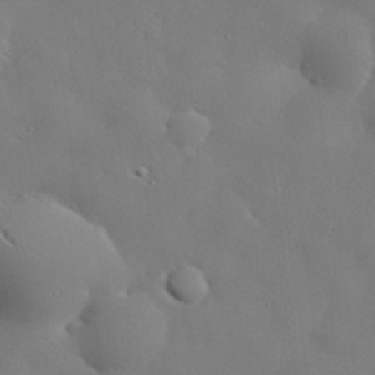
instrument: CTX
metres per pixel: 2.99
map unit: eHh
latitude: 30.1389
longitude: -82.4412
